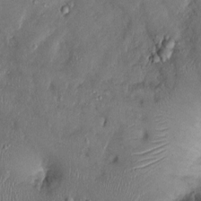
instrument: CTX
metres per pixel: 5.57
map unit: Ht
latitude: -2.3873
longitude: -13.6694
